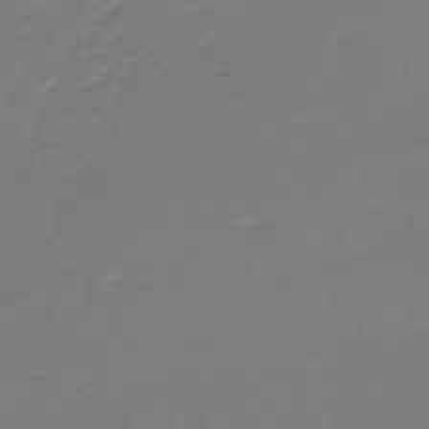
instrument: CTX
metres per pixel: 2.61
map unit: lHb
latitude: -46.8408
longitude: 62.5762
